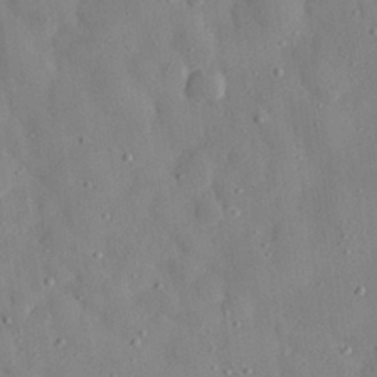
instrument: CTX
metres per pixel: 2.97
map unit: eHh
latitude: 28.6868
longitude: -78.1011
